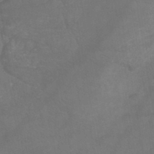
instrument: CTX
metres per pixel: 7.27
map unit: HNb
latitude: -45.0486
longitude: -37.0648
